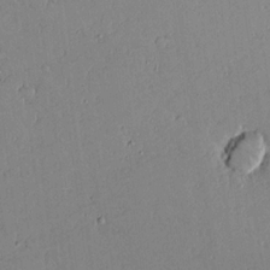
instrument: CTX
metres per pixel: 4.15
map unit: lAvf
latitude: 16.4223
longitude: -127.7261
